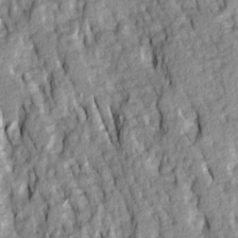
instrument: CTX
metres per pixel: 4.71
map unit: Ave
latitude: 14.4034
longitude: -132.5546
